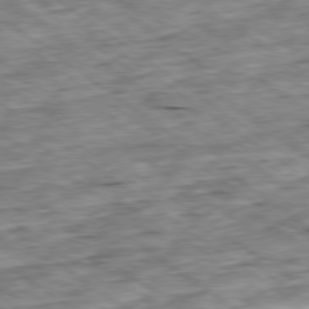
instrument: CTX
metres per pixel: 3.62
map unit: Ap
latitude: -79.4832
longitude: -76.0255
